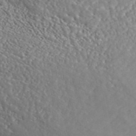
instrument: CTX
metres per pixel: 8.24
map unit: ANa
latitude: 46.5168
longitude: 49.4644
